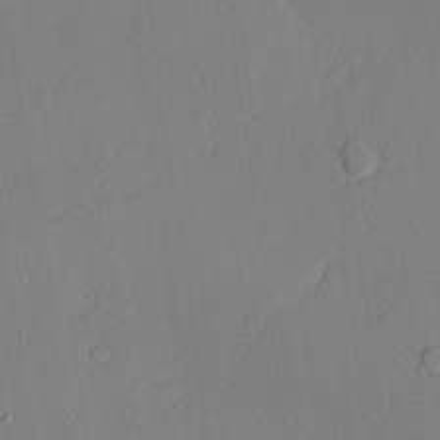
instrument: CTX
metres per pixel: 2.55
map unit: lAvf
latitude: 24.5545
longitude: -111.1403
